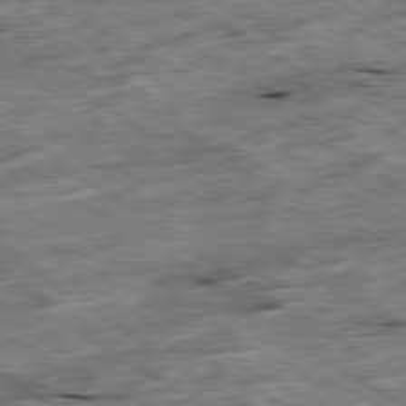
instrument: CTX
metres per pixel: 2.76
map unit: Ap
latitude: -79.8233
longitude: -87.4615
